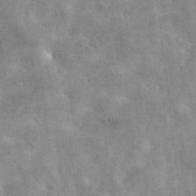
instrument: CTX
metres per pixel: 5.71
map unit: Hto
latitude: 11.3482
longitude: -36.5168
